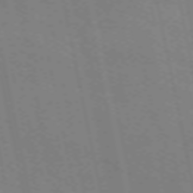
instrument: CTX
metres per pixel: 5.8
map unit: ANa
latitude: 50.0633
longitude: -74.9514
